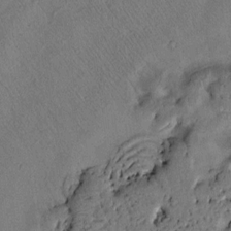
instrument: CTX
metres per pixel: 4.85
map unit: Htu
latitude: 3.2537
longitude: 179.1431
